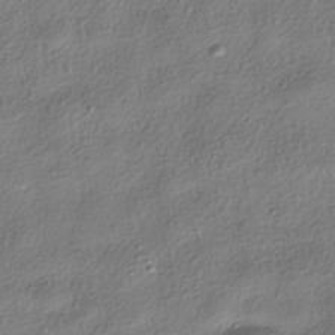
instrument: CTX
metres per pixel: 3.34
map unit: HNhu
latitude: -40.3873
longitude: 101.7288
